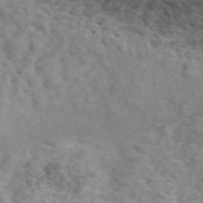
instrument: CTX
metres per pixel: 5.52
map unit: ANa
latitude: 49.8772
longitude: -81.7072
